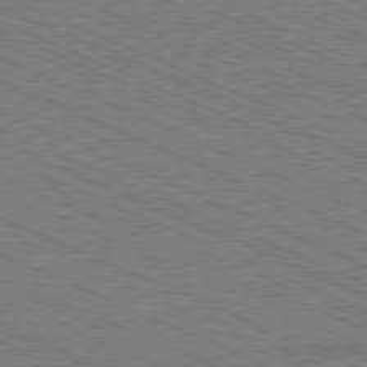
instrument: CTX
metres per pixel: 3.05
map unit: Ap
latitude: -80.8219
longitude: -74.8758
